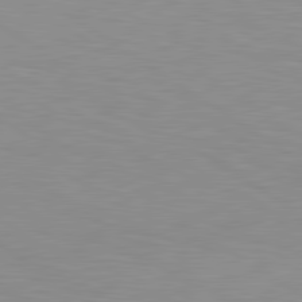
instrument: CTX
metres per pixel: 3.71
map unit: lApd
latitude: 80.1956
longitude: 134.4062
